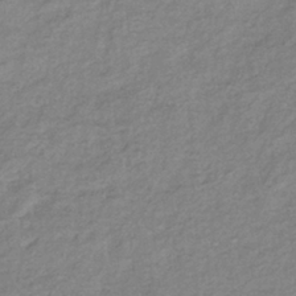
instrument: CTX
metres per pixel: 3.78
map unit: eHb
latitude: -37.9745
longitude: 78.5573
